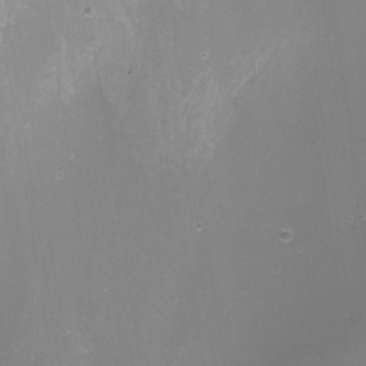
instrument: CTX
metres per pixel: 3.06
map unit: Nhu
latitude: -10.1228
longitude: -75.8205
